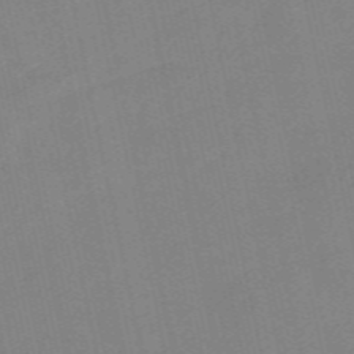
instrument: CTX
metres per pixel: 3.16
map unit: Nve
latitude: -57.4265
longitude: 50.1417
